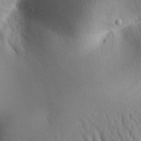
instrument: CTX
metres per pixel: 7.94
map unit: Aa
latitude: 30.6113
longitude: -145.3481
